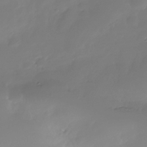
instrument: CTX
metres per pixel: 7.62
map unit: Nhe
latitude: -37.6155
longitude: -113.2537
